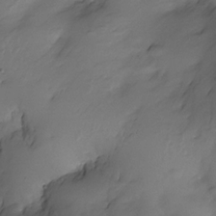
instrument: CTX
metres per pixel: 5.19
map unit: Nhe
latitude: -30.8597
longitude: -139.5182
